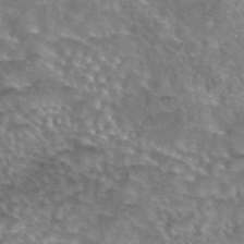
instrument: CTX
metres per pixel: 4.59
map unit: eAb
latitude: 44.5546
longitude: 104.5762
